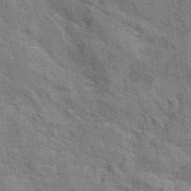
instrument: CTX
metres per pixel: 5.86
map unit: eAb
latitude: 40.8191
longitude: 107.1998
